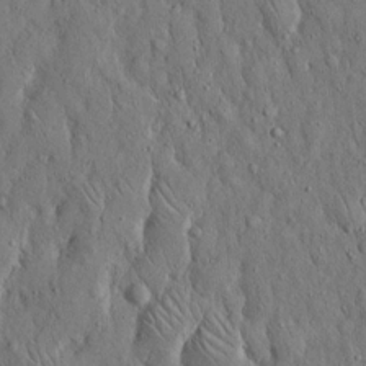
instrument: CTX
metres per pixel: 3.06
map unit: Hto
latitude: 15.0459
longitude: -58.3467
